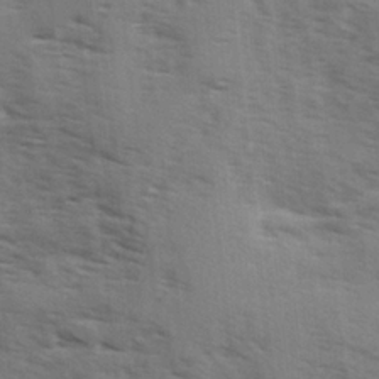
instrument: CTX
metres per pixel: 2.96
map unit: Ave
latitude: 1.8016
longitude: -110.5546
